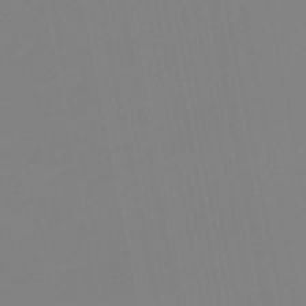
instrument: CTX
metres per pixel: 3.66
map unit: eHb
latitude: -49.1998
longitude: 85.3698
